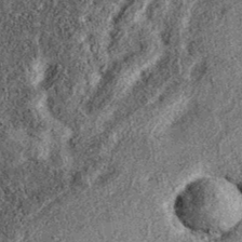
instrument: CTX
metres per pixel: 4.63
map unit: eAb
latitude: 36.7057
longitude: 107.2943
